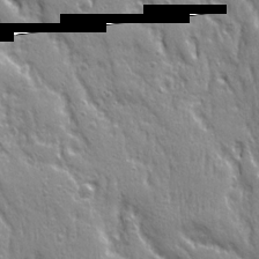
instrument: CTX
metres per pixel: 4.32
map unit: Ave
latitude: 22.1767
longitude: -134.8002
